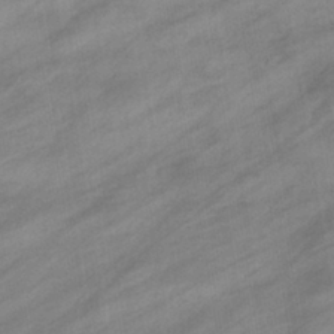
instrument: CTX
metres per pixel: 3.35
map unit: eHb
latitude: -38.9164
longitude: 81.9367
